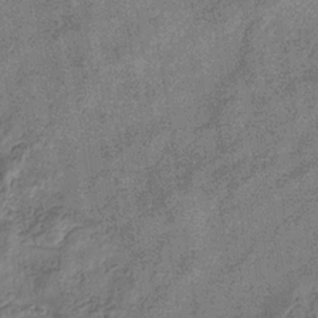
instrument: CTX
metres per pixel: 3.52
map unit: eHb
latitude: -33.0109
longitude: 75.4455
